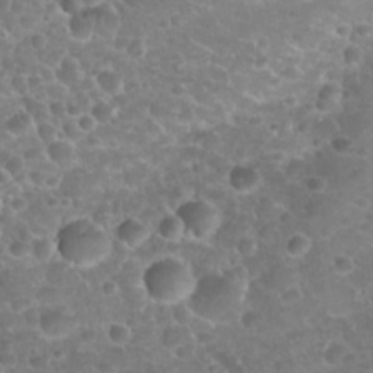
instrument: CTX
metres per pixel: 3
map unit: Nhu
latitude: 25.7071
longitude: -52.2145
